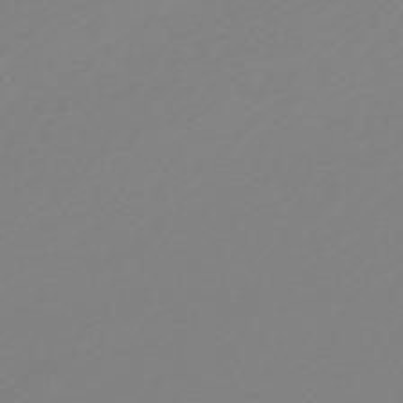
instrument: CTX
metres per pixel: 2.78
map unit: lHb
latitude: -45.4832
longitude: 70.7652
